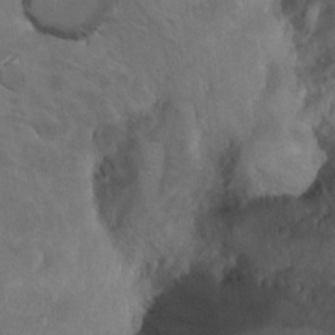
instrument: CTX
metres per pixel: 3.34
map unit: Nhu
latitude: 17.2537
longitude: -33.1025
